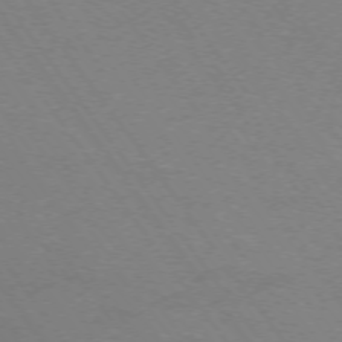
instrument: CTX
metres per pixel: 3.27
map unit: Ap
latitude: -74.6519
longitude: -75.2726
